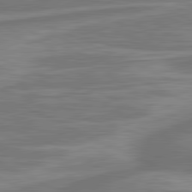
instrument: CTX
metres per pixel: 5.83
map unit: lApd
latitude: 81.3482
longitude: -174.9514
